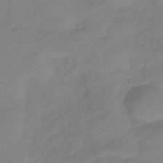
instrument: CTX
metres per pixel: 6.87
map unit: eHb
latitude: -41.4643
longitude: 84.3117
